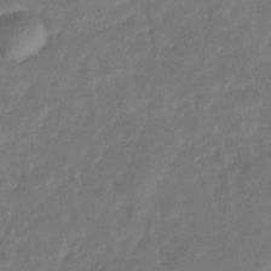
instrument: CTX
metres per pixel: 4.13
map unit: eHb
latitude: -33.1998
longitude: 76.2739
